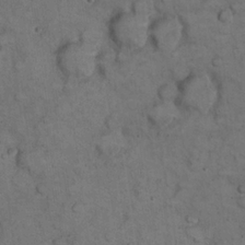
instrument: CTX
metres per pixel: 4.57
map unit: eHh
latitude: 22.7813
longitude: -60.2522
